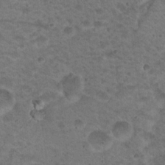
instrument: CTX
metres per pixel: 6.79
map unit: Nhu
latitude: 17.7072
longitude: -31.4238
